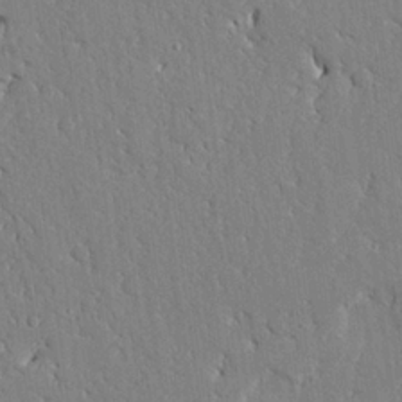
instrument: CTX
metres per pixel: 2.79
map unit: Ave
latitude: 23.9339
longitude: -129.8961
